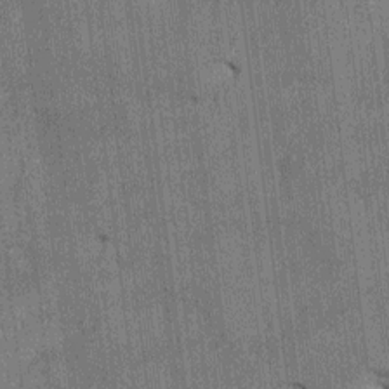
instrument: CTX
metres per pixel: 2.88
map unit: HNhu
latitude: 0.8947
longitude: -5.9906
